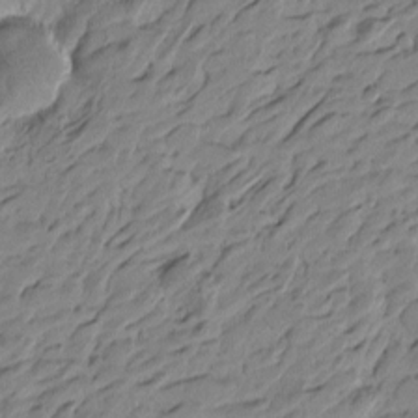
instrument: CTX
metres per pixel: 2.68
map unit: Htu
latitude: -4.6896
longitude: -178.6302
